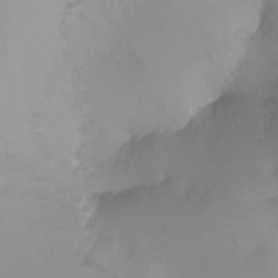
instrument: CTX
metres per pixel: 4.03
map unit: Ht
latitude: -16.6897
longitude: -47.4049
